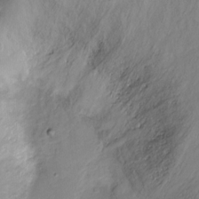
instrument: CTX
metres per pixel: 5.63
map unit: Nhu
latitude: -8.7841
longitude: -43.8961
